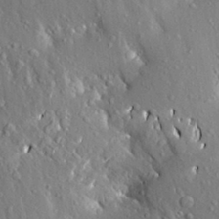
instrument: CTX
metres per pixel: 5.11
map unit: Aa
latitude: 20.8380
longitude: -150.1200
